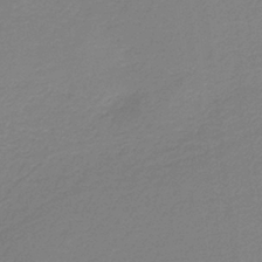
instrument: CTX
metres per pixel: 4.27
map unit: HNb
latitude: -37.4454
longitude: 55.2565
